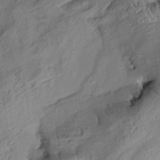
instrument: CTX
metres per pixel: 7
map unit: Aa
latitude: 9.9717
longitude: -142.9325
